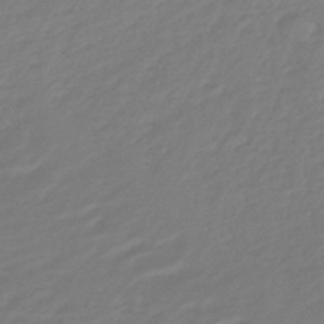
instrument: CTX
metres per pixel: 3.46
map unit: lHb
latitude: -46.6140
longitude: 61.8233
